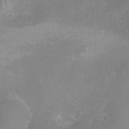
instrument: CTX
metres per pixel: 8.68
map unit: Nhu
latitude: -9.4832
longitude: -78.9703
